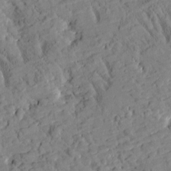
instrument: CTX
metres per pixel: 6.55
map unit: Htu
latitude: -2.3873
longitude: 174.6140
